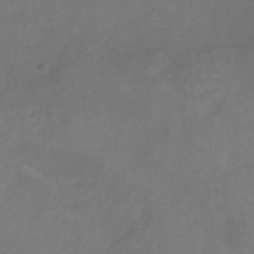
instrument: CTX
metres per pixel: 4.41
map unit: HNb
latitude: -30.8975
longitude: 63.9178
